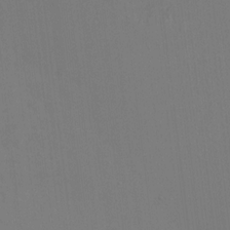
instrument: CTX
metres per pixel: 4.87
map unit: HNhu
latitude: 6.1200
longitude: 4.0283
